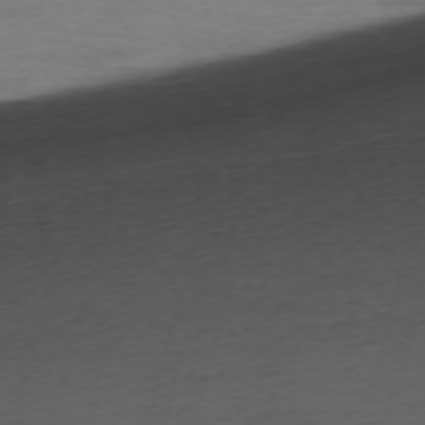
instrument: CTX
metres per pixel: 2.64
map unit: Ap
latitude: -74.8786
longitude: -74.1956
